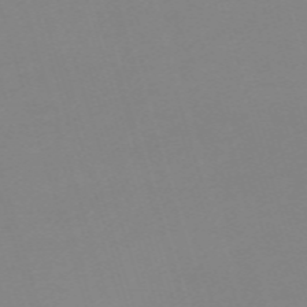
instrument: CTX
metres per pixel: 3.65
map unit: eHh
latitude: -62.1794
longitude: 48.9920
